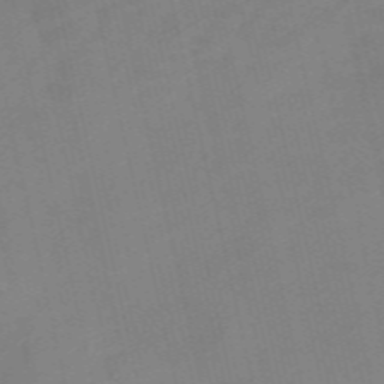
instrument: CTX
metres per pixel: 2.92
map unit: Nve
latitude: -58.5573
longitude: 50.6518
